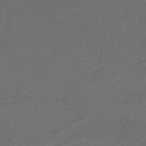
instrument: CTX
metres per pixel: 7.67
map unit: HNhu
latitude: -41.6155
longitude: 95.8800
